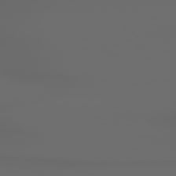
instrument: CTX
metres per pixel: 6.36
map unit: Hpe
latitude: 78.8569
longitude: -135.9528
